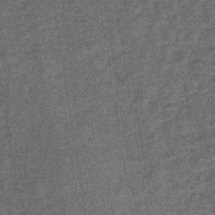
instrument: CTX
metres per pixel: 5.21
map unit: lHb
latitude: -38.8597
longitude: 65.8800
